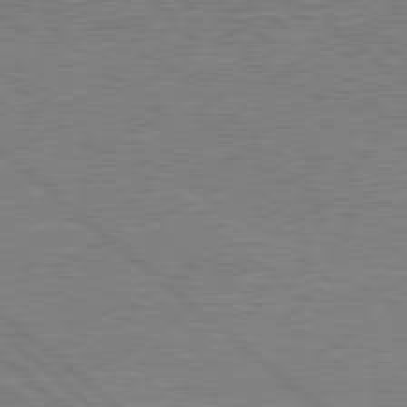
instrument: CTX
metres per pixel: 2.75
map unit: Hpe
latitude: 78.4601
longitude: -123.2726
